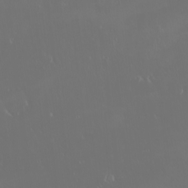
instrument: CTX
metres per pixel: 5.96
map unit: eHh
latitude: -2.7085
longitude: 20.3117
